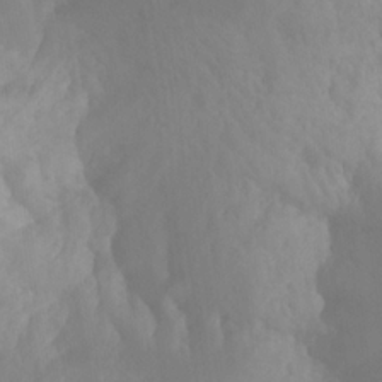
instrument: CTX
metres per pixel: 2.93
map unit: Nhu
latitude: -8.3684
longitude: -52.4223
